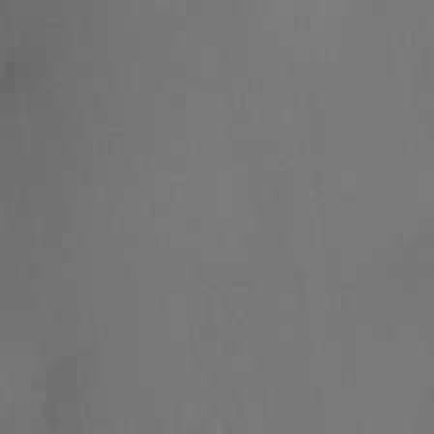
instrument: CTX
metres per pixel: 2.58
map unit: HNhu
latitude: 5.9150
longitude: 12.4629
